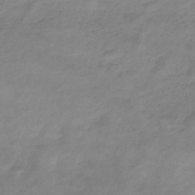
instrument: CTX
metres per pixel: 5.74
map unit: eHb
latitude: -33.4077
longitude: 71.3132
